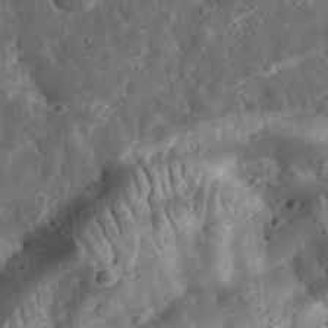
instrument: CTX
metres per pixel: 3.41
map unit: eHh
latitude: 33.8961
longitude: -79.1970
